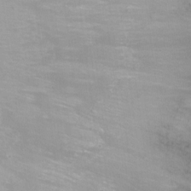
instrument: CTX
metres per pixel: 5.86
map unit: Nhu
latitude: -13.5966
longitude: -39.9339
